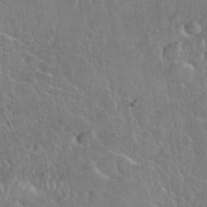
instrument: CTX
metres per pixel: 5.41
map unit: eHh
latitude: 37.2726
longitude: -61.4993
